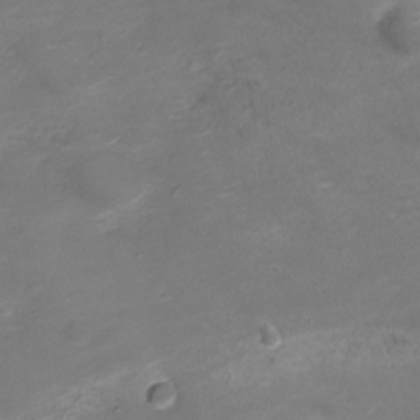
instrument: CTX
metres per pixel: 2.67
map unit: Nve
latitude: -20.5195
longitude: 104.1794
